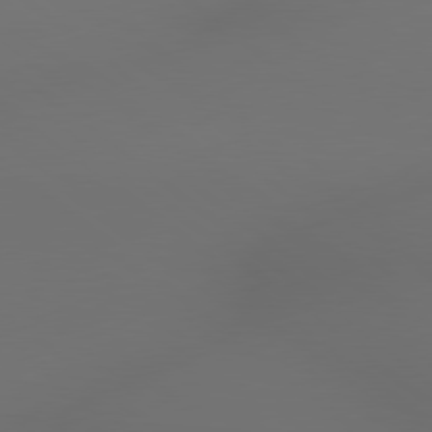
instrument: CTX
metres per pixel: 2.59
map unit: lApd
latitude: 79.1970
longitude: -172.2144
